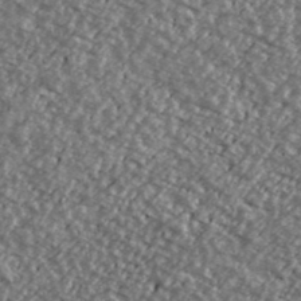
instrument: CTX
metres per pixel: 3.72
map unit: Ave
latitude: 39.9717
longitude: -111.4238
